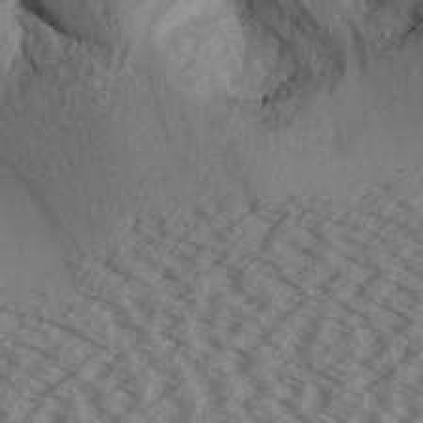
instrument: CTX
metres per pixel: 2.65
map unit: Aa
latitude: 32.0822
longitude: -138.4412
